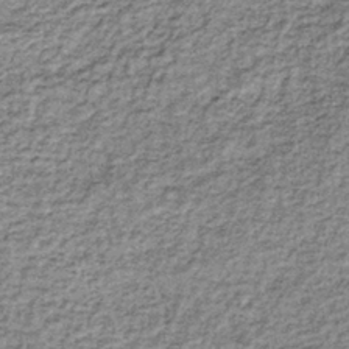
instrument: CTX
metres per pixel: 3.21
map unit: lHb
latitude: -37.2565
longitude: 65.1242
